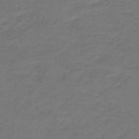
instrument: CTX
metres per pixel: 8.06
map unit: HNb
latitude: -45.0298
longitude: 52.4818
